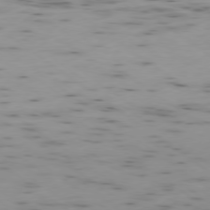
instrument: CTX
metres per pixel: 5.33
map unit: Ap
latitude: -79.0675
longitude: -72.8380
